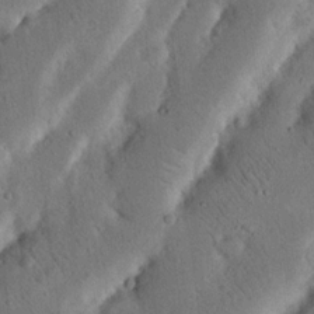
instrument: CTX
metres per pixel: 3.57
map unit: Nhu
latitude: 18.7435
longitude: -74.9514
